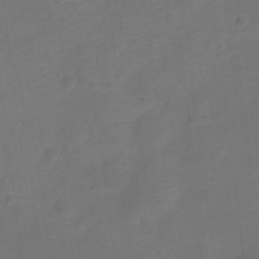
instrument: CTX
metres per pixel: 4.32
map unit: Nve
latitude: -21.4832
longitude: 106.5007
